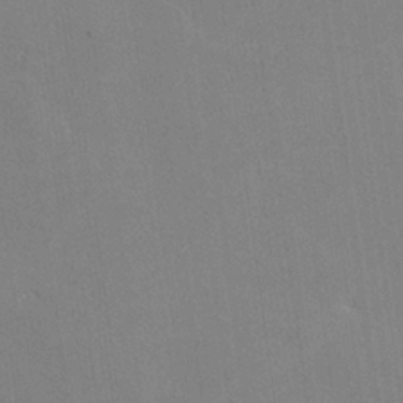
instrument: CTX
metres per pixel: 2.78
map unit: lHvf
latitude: -11.2754
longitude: -102.0444
